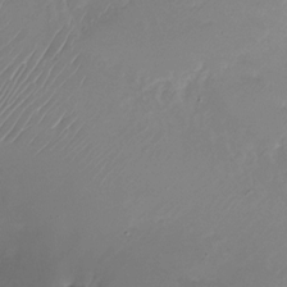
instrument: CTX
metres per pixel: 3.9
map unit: Nhu
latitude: -27.1431
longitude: -72.2334
